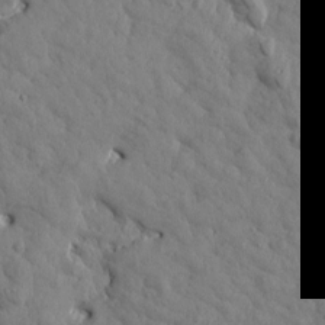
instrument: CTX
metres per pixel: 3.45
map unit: Htu
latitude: 1.9906
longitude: 178.4251
